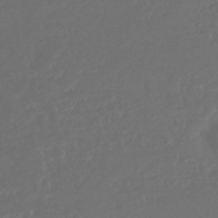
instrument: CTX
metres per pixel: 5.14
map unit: lHb
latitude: -43.3131
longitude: 75.8990
